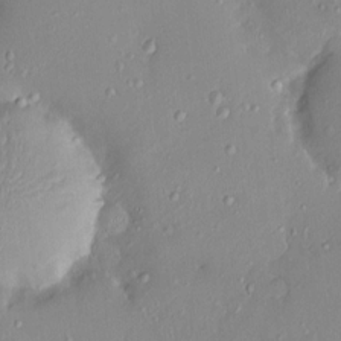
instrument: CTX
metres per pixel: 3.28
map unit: HNhu
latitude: 5.8394
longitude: 1.5399
